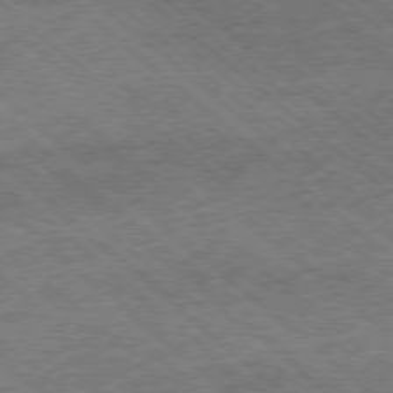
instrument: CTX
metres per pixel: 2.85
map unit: Ap
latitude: -78.3117
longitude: -48.8002
